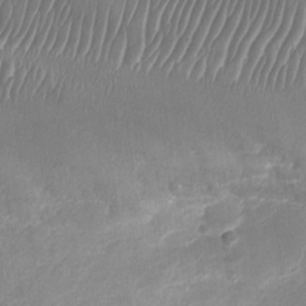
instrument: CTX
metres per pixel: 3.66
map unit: Nhu
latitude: -27.9367
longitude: -62.6680
